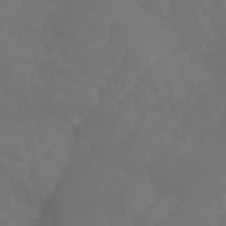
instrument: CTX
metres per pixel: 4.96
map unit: Aa
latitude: -11.0675
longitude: -68.1577
